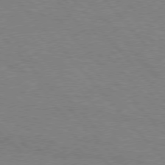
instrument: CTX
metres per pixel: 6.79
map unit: Hpe
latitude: 75.9906
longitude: -152.1200
